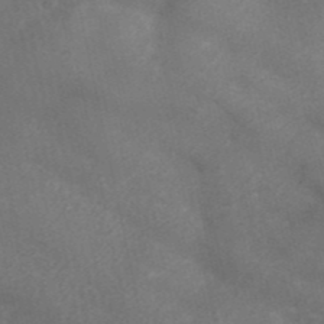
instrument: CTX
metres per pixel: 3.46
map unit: ANa
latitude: 41.7072
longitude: 15.4833
